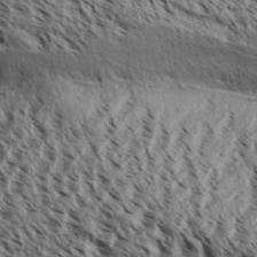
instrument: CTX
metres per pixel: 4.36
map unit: Aa
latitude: 31.5371
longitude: -137.7639
